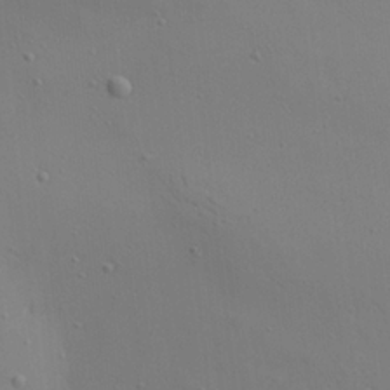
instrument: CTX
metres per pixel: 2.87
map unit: Aa
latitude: 21.7450
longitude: -142.3656
